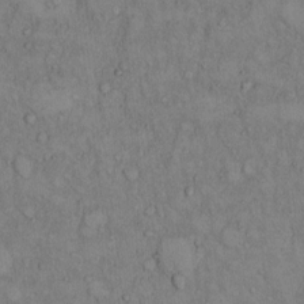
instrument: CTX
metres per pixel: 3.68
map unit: Hto
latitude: 9.0459
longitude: -59.5749
